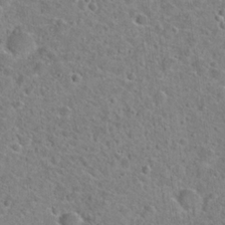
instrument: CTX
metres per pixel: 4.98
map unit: Hto
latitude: 22.5924
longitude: -46.1389
